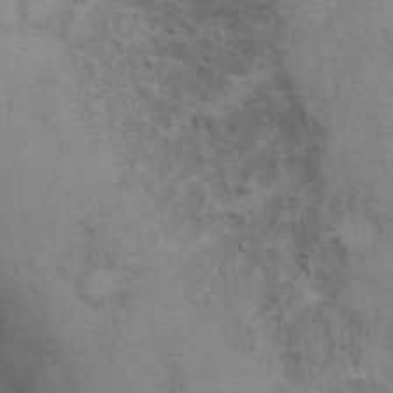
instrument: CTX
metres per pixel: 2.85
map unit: Ht
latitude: 9.7828
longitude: -39.4804
